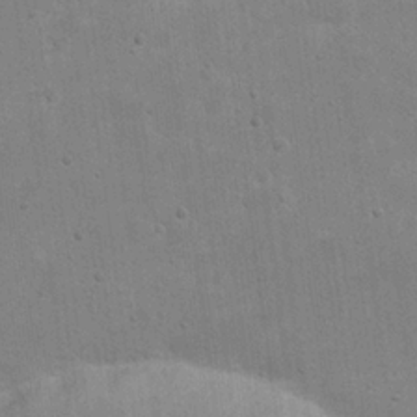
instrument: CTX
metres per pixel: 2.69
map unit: eHh
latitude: 21.3482
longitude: -68.4979
